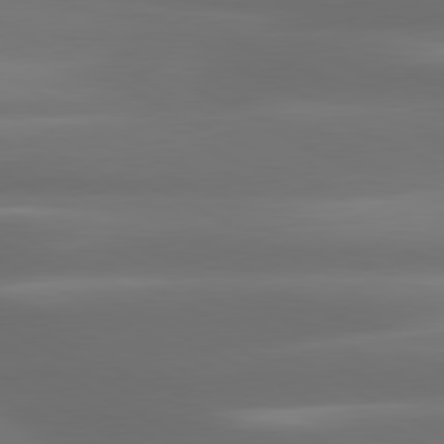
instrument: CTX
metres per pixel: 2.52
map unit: lApd
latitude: 80.6868
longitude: -139.6694
